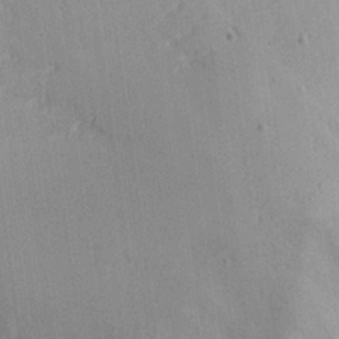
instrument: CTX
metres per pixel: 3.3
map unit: eHh
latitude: 20.9892
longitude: -71.2537
